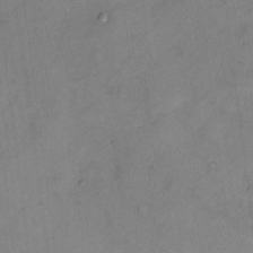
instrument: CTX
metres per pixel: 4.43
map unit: Hto
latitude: 6.9514
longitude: -61.3481
